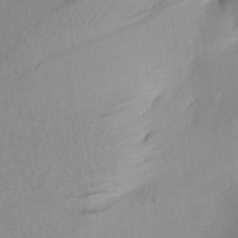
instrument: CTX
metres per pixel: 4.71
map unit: Aa
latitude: 20.7435
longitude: -146.4412
